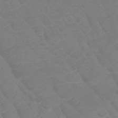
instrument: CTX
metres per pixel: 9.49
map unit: HNb
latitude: -49.5022
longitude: -52.6869
